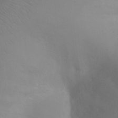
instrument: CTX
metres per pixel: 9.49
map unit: Ht
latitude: -4.9163
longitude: -28.1578
